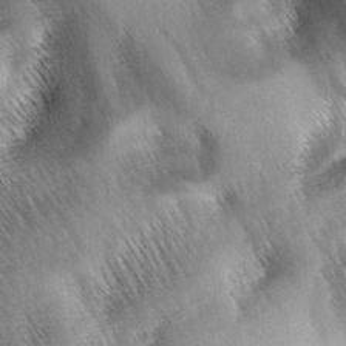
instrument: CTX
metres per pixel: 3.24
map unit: lAa
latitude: -5.5210
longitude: -127.1592
